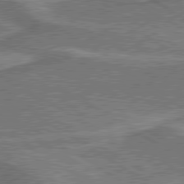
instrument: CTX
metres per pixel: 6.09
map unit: lApd
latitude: 79.8017
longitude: 172.0283
